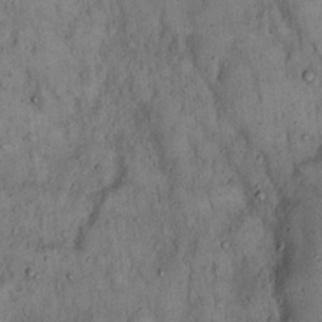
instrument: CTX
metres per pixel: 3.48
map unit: Hto
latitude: 14.4601
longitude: -57.5938
